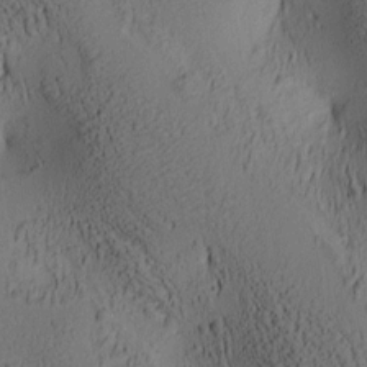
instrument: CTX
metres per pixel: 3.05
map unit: lAa
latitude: 6.7813
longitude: -114.6679
